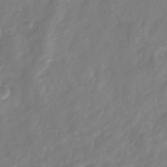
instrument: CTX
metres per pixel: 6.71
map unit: Nhu
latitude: -38.8408
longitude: -80.4790
